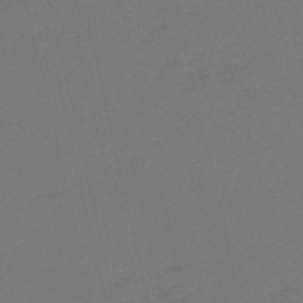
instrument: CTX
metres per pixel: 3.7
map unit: HNb
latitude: -54.6141
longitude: -38.8380
